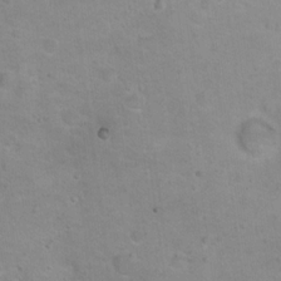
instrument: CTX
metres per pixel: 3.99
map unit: Nhu
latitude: 17.6883
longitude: -32.1389
